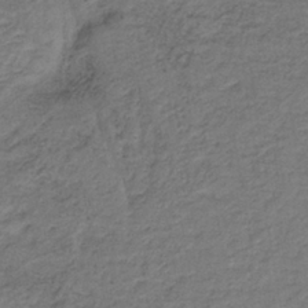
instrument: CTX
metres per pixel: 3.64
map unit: lHb
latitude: -38.4818
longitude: 57.1998
